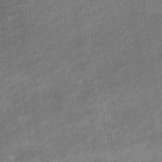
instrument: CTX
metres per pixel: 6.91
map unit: eHb
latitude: -36.2361
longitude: 77.5777
